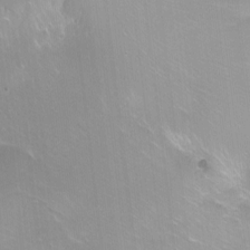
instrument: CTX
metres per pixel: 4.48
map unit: Ht
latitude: -5.9367
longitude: -36.3090
